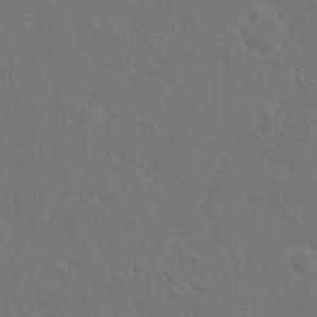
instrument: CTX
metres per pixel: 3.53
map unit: Hto
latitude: 12.3656
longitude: -37.1403
